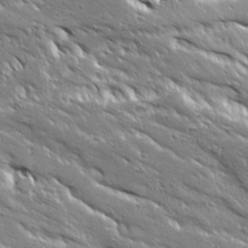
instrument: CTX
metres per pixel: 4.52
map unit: Ave
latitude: 19.4426
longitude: -136.9136
